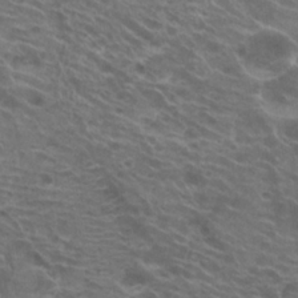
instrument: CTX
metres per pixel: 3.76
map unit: Hto
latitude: 23.6505
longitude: -40.1199
